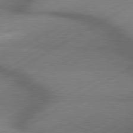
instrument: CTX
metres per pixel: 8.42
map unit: lApd
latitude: 80.2145
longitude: -118.5168
